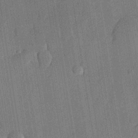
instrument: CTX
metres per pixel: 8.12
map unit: lHvf
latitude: 20.7058
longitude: 145.0298
